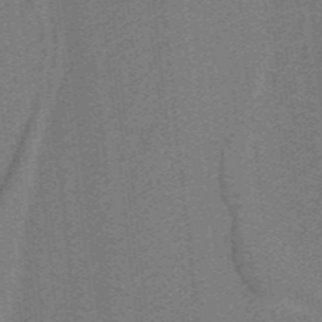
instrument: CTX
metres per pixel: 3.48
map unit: lHb
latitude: -39.3699
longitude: 53.8233
